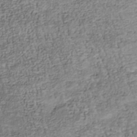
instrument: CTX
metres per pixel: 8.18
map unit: Nhu
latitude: -38.5385
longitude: -81.3671
